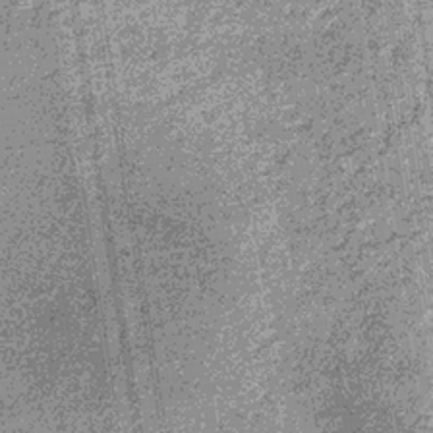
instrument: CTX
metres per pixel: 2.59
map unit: lHb
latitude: -36.0094
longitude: 67.8423
